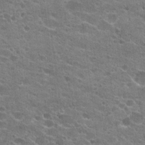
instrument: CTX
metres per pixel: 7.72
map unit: Hto
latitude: 23.1025
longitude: -43.0459
